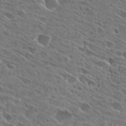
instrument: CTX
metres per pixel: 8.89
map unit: Hto
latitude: 27.7261
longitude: -44.9891
